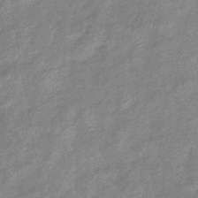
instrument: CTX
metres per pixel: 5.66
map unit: eHb
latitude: -40.1606
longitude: 80.6897
